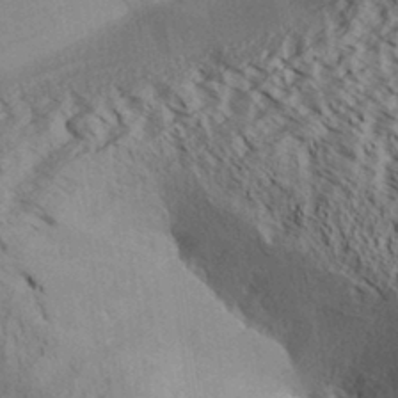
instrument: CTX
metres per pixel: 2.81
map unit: Aa
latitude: 32.3089
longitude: -138.2900
